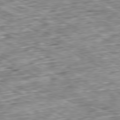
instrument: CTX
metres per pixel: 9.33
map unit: Ap
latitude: -80.7652
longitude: -87.3670
